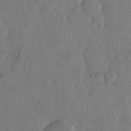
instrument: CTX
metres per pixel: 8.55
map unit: eHh
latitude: 13.4427
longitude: -68.3467
